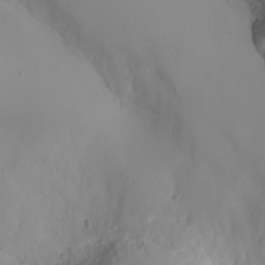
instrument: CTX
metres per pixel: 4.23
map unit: Nhu
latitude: -5.2565
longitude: -80.3656
